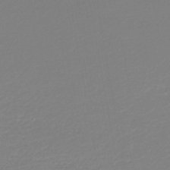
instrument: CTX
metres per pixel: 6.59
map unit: lHb
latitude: -44.7652
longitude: 60.0283
